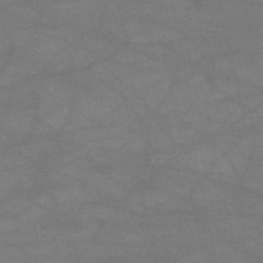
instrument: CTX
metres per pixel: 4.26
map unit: HNb
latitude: -53.7855
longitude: -41.3292
